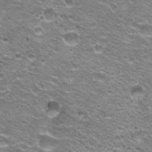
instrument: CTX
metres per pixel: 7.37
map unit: Hto
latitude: 21.8206
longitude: -32.7813
